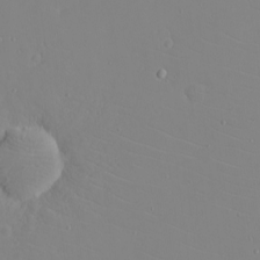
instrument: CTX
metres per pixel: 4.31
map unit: eHh
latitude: -5.2754
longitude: -81.5749
